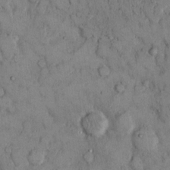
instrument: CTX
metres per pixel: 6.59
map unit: Hto
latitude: 9.7828
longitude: -59.5749
